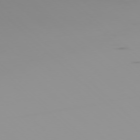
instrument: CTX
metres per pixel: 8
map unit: Ap
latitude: -76.6896
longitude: -74.9136
